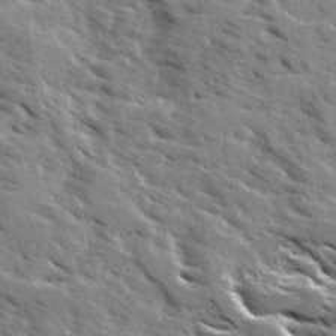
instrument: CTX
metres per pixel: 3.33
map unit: Ave
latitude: 16.4412
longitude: -130.5735
